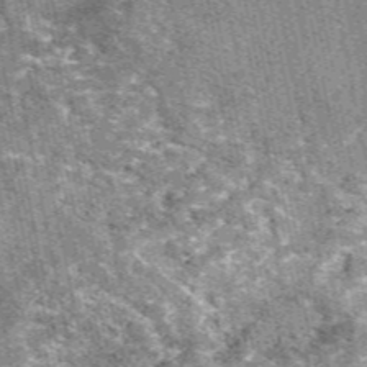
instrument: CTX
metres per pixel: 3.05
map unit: eAb
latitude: 49.8772
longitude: 114.4818
